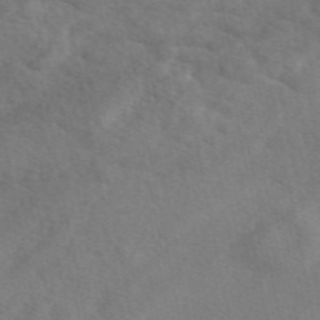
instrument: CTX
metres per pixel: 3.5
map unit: eAb
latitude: 49.6505
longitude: 119.8233
